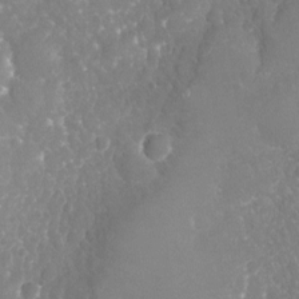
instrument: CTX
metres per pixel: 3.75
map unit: Nhu
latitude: -18.7841
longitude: -58.1389
